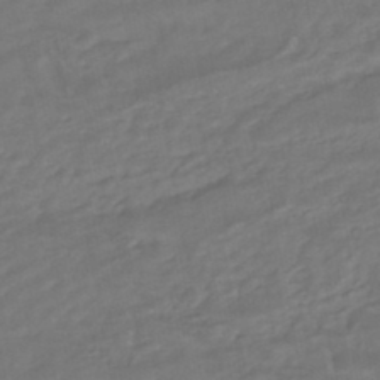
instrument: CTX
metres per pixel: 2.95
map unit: HNhu
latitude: -45.7100
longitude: 92.8408
